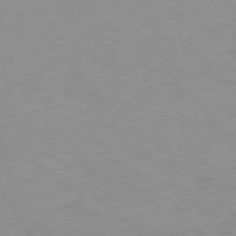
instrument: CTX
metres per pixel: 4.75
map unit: Ap
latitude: -77.2376
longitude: -94.1011
